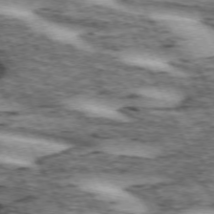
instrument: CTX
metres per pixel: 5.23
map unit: lApd
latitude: 72.5924
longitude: -55.0269
